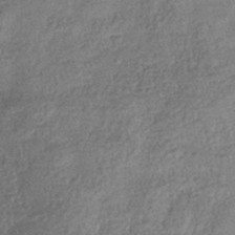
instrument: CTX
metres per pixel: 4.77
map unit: eHb
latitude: -35.5021
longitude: 80.5385
